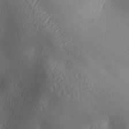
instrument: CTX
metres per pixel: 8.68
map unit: lAa
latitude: -5.8800
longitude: -123.3671
